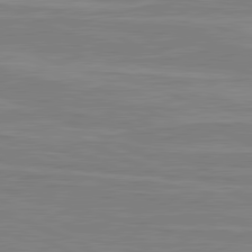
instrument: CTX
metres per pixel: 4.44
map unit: lApd
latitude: 81.5182
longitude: -170.6301
